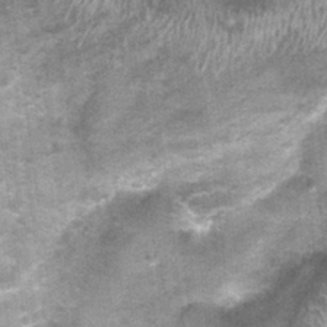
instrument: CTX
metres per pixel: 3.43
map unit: Nhu
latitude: 0.1011
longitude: -17.0647
